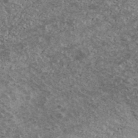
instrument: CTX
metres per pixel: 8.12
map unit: Ave
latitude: 41.2159
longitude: -108.6679
